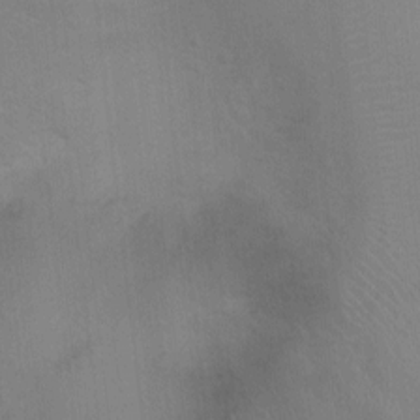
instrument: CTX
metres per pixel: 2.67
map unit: Ht
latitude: -4.4440
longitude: -17.3482
